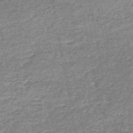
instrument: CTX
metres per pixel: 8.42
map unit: HNb
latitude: -48.3496
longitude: -39.2159
